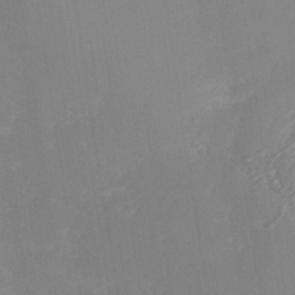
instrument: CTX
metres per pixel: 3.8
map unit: Nhe
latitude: -37.2942
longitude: -113.1970
